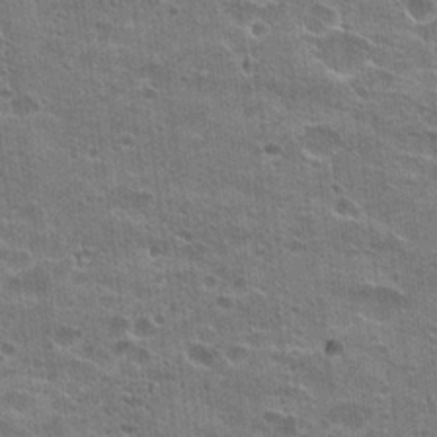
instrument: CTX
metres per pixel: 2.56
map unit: Hto
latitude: 22.4979
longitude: -42.8191
